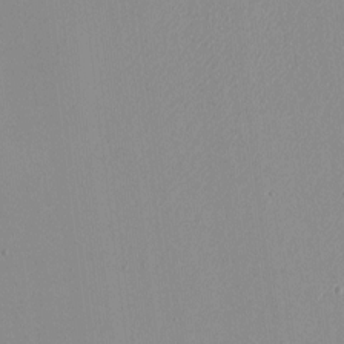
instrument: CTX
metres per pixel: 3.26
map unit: HNhu
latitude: -1.7289
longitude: -7.1025
